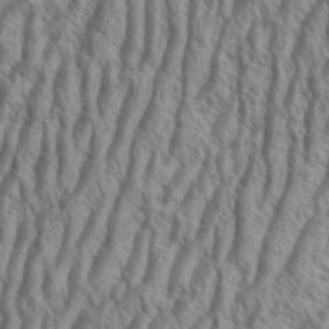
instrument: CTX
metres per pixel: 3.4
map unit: Aa
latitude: 34.1955
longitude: -138.4034
